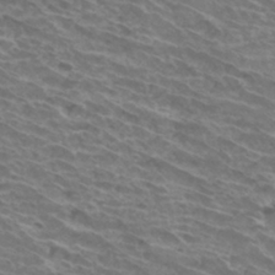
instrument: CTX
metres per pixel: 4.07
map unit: Hto
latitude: 33.7828
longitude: -43.7072
